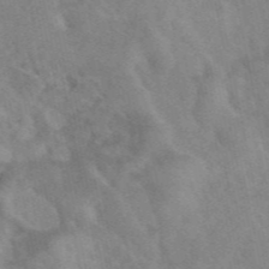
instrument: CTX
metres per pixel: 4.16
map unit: eAb
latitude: 47.8017
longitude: 119.5399
